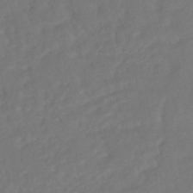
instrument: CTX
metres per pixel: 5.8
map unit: HNhu
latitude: -46.0472
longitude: 103.2376
